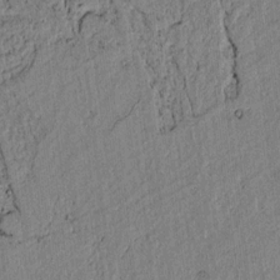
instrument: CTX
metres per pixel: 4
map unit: lAvf
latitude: 7.4426
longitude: 163.8611
